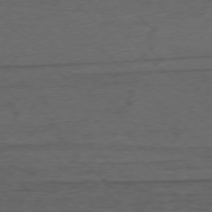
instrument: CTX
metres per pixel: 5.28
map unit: Ap
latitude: -75.7667
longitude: -78.3468
